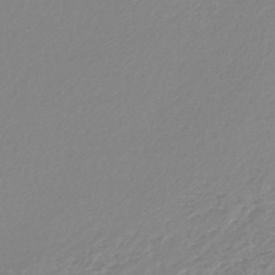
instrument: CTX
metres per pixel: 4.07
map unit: lHb
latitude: -44.1417
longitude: 72.1228
